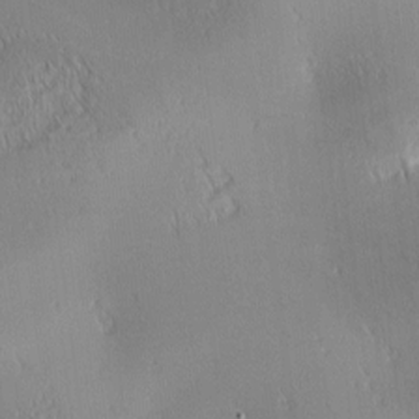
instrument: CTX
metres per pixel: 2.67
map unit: lAa
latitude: 0.6112
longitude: -116.6113
